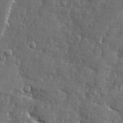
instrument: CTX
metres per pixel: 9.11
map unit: Ave
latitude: -7.7099
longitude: -117.5182
